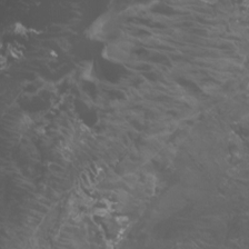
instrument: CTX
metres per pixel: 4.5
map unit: Nhu
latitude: -9.1431
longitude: -78.1389
